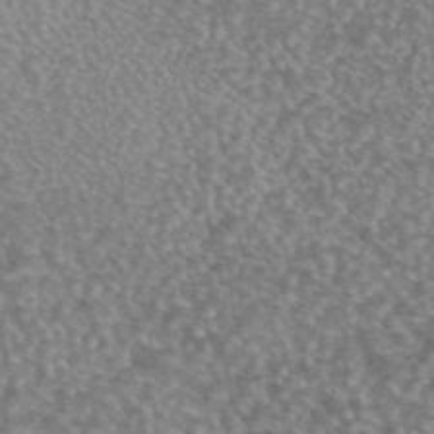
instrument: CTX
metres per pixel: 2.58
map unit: eAb
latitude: 44.5734
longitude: 107.9178
